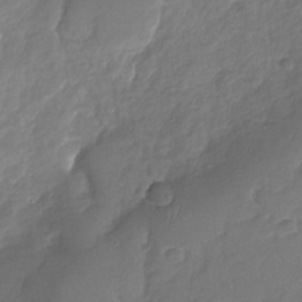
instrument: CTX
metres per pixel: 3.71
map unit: Nhu
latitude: -28.7274
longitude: -62.0255
